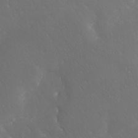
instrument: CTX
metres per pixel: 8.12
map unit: Ave
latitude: 20.0633
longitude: -137.8017
